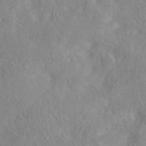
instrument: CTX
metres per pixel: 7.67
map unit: Nhe
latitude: -37.8989
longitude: 138.9542
